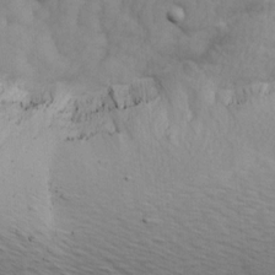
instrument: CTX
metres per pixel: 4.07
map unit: Ave
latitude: 14.1389
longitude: -105.1781
